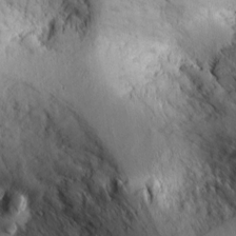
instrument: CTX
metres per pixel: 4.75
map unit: Ht
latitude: 6.9703
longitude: -76.5734
